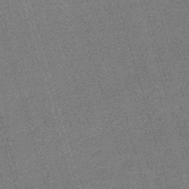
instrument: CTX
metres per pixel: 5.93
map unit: lHb
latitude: -45.8045
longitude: 77.9556
